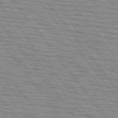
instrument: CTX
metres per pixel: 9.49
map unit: lApd
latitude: 75.3860
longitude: -75.8017
